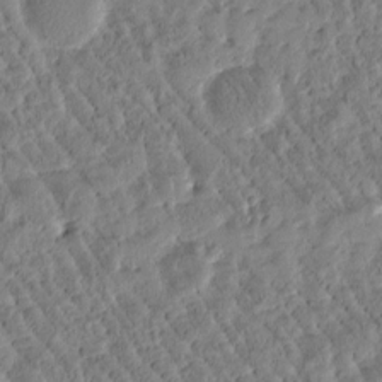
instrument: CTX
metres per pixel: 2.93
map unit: Htu
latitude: -3.1242
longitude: 176.2739
